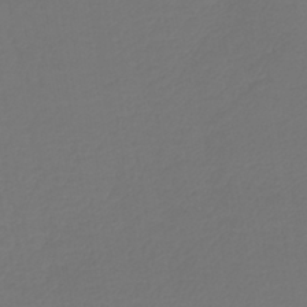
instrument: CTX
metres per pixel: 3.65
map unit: lHb
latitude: -43.1053
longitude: 65.8423
